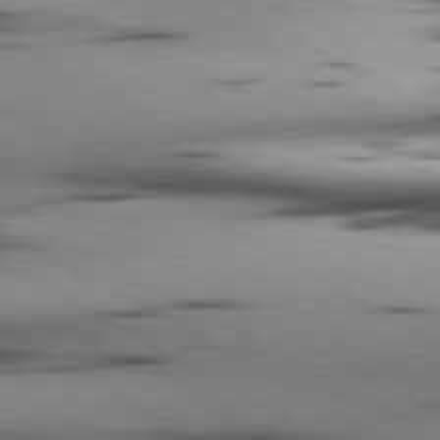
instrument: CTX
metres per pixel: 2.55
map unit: lApd
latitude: 80.4223
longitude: 157.8044
